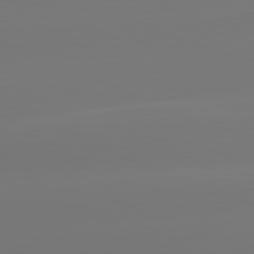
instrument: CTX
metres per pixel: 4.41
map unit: lApd
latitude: 81.5749
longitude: -150.7246
